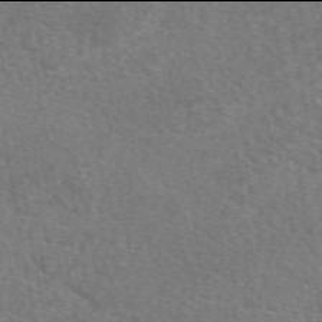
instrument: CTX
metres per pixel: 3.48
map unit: eAb
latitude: 49.9906
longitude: 110.8219
